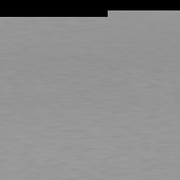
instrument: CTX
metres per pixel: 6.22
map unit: Hpe
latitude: 78.5546
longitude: -169.7072
